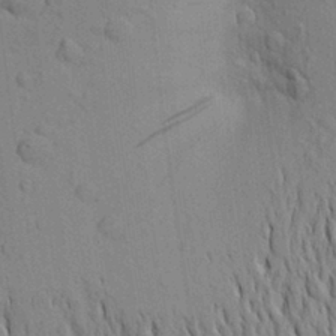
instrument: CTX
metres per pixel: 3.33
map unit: Aa
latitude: 20.2901
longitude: -149.6316
